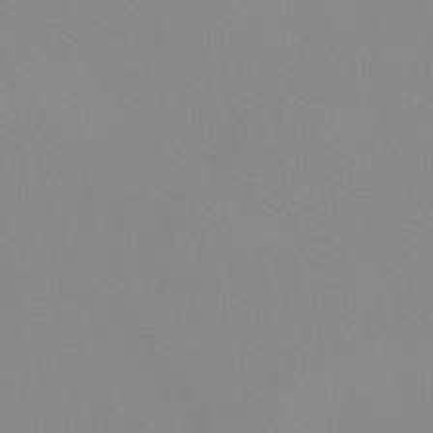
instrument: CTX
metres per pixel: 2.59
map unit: Ht
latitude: -8.5574
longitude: -33.8961
